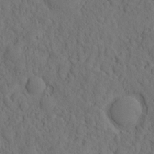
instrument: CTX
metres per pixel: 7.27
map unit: eHh
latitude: -2.3684
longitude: 18.3495
